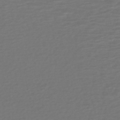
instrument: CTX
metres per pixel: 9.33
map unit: HNhu
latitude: -47.2376
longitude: 103.2943
